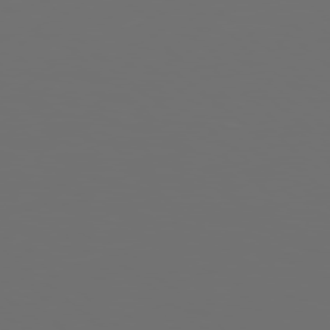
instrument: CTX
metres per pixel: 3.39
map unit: Hpe
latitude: 78.8947
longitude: 176.5763
